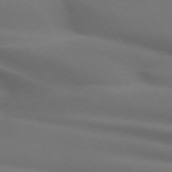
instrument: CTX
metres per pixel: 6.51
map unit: lApd
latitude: 72.3468
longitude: -50.0633
